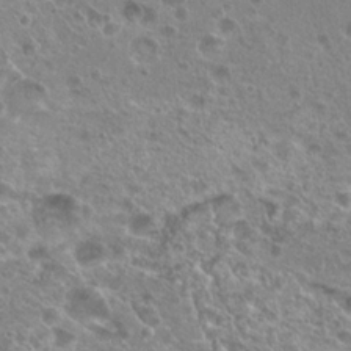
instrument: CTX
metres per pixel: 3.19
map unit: Hto
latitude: 20.8569
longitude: -41.3859
